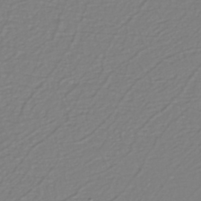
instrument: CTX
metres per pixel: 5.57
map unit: eHh
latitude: -42.6896
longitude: -32.8569
